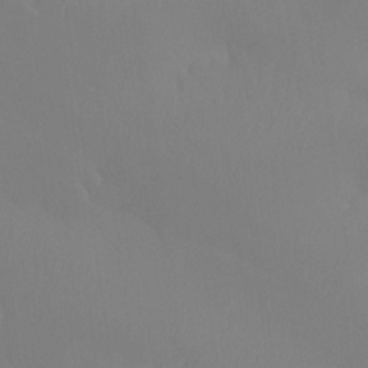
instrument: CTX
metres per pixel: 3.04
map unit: Htu
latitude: -14.9731
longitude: -47.6694
